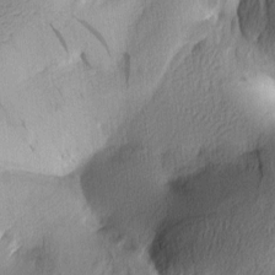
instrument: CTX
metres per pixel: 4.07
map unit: lAa
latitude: 5.2348
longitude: -113.7072
